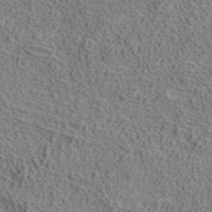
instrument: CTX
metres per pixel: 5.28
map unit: ANa
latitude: 39.3293
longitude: 20.2739
